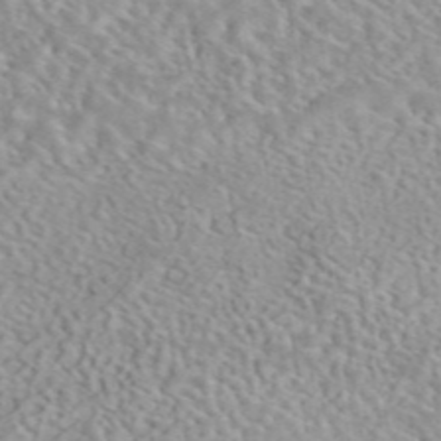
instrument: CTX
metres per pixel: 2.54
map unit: eAb
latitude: 44.5168
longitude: 109.4832
